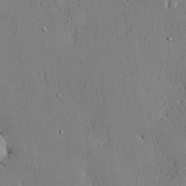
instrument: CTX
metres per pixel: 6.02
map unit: lHvf
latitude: 20.5168
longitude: 143.6721
